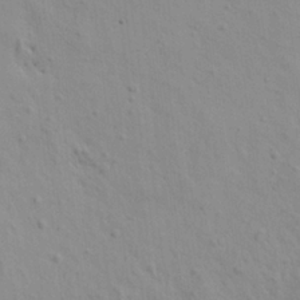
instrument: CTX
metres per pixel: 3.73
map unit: HNhu
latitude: 11.6883
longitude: 23.1998
